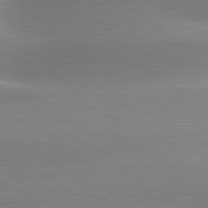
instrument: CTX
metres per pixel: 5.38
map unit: lApd
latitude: 81.4426
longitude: -159.7072
